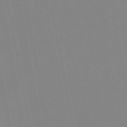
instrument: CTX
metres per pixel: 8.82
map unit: eHb
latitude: -49.0298
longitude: 85.0486
